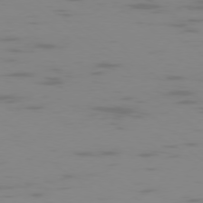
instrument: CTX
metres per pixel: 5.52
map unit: Ap
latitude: -78.1228
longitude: -65.4993
